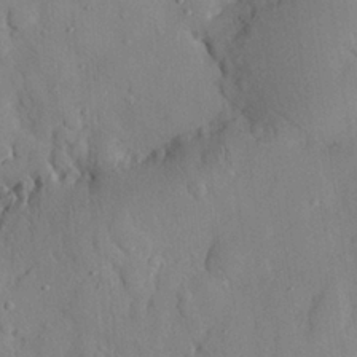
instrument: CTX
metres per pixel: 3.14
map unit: eHh
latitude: 28.1200
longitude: -77.3859
